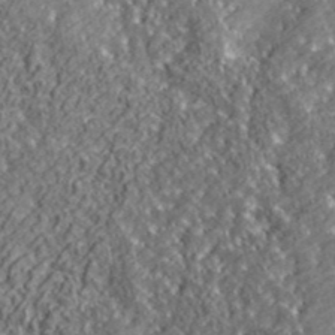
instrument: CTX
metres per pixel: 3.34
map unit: ANa
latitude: 43.6127
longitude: -86.1200
